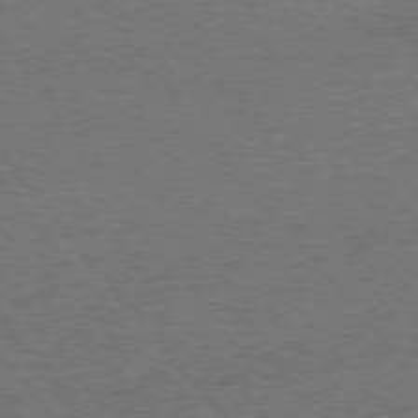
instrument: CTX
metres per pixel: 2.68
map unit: Ap
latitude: -76.8786
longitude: -96.6490
